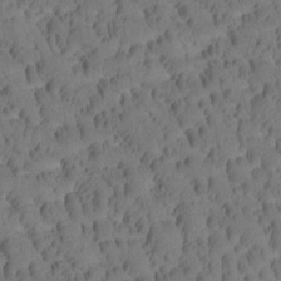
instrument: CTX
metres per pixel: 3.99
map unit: Htu
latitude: -3.5399
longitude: 172.8786
